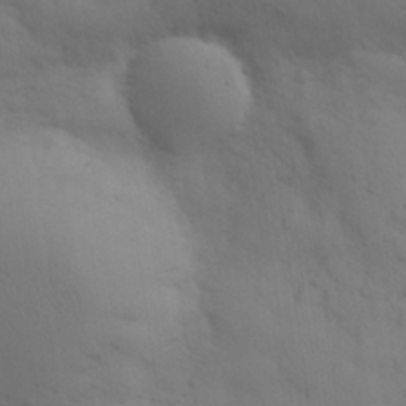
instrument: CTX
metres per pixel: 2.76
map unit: eHh
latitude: 30.4601
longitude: -69.6127
